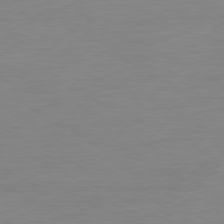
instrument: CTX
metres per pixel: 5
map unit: Ap
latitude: -80.4440
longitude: -82.6868
